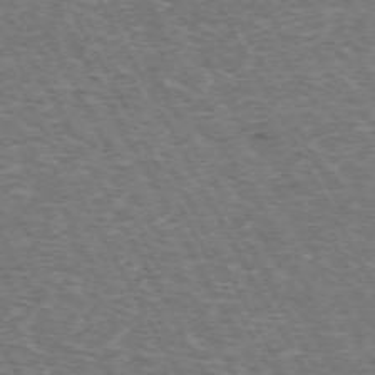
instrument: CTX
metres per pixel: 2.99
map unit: Hpe
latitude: -72.4251
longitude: 12.0472
